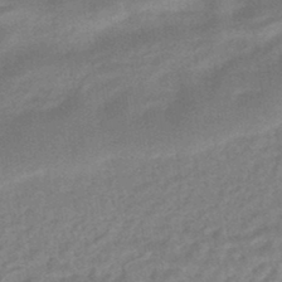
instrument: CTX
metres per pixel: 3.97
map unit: HNhu
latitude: -44.5574
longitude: 90.6519
